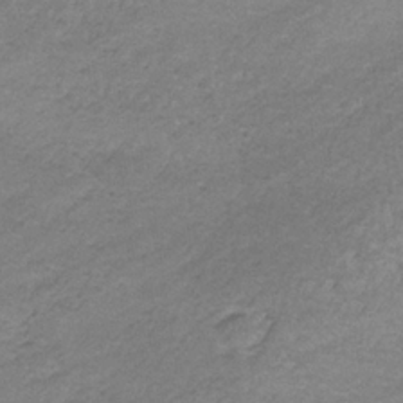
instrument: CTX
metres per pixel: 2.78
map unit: HNb
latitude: -33.8234
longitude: 61.8800
